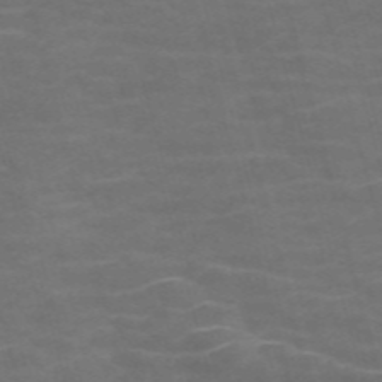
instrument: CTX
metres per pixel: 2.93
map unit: Nve
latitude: -58.0660
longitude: 65.6344
